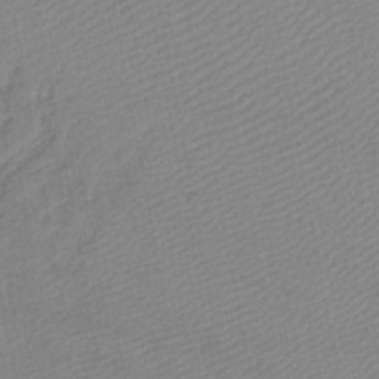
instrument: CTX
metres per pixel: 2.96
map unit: lHb
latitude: -46.6140
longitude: 73.5210
